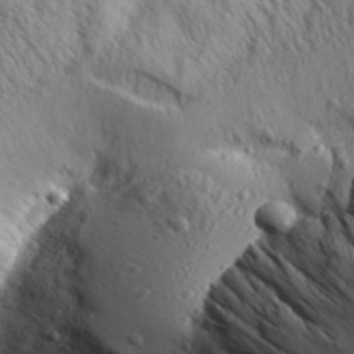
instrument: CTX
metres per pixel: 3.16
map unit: Aa
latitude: 30.0633
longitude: -138.3656
